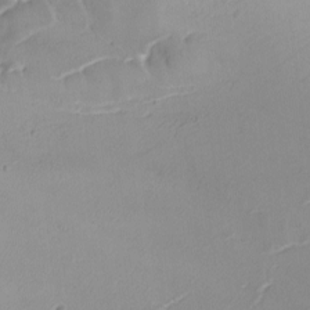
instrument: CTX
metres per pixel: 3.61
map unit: Ave
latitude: -9.3887
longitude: -122.2334
